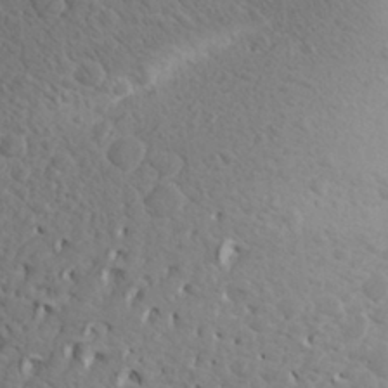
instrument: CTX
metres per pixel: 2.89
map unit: Aa
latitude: 27.7828
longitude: -143.3104
